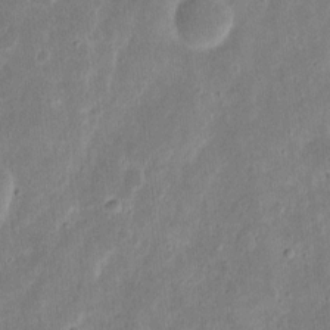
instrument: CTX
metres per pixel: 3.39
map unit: eHh
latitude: 9.3860
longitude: -72.4601
